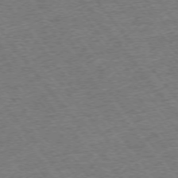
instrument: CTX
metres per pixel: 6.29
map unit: Ap
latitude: -75.0676
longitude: -88.2334
